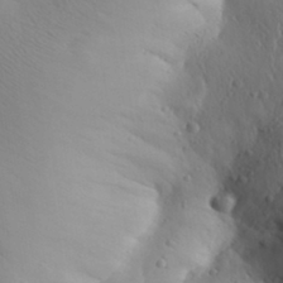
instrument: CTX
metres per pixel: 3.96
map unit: Aa
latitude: 30.8758
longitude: -143.4804
